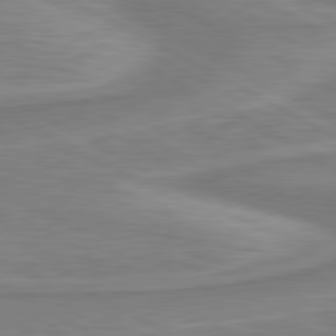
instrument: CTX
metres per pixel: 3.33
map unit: lApd
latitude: 80.8569
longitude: 173.5966
